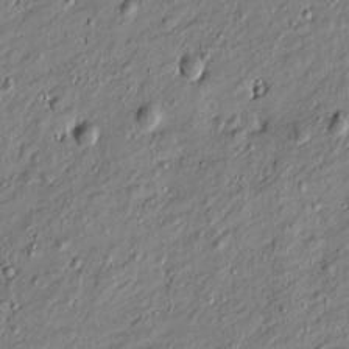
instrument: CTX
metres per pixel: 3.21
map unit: Htu
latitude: -7.1809
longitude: 177.6533
